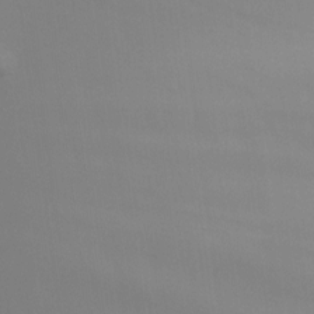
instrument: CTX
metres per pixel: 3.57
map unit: Nhu
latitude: -5.0864
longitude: -90.2711
